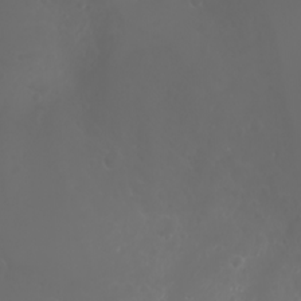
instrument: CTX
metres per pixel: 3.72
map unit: Htu
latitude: -1.7478
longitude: -76.2522
